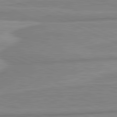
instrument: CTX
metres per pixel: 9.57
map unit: lApd
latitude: 81.5938
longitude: -175.9906
